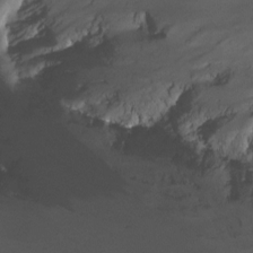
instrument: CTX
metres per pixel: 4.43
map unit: Nhu
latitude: -6.6707
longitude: -50.0444
